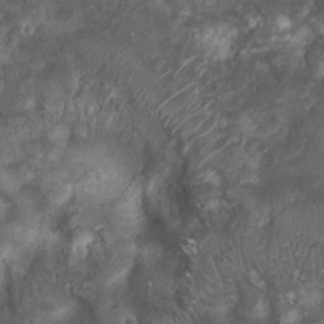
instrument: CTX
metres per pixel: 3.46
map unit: Ht
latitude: 2.9136
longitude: -19.4048
